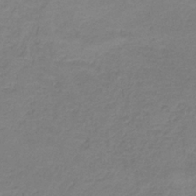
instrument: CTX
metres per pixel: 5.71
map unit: HNb
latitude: -35.1809
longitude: 53.7477
